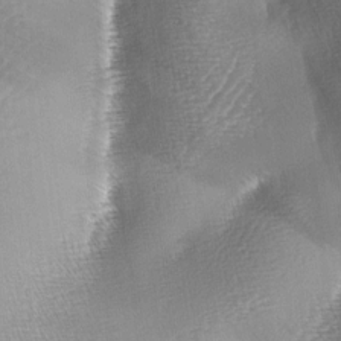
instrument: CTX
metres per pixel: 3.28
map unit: lAa
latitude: -4.6329
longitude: -128.8380
